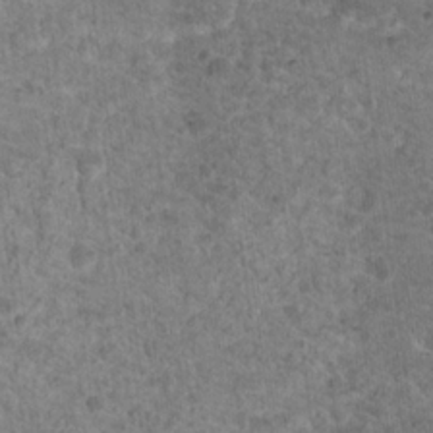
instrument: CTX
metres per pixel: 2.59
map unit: Nhu
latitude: 17.7450
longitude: -31.4616
